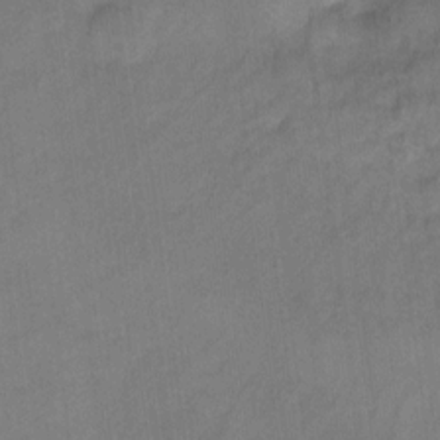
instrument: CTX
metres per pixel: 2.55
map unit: Ht
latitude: 8.4223
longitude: -35.8772
